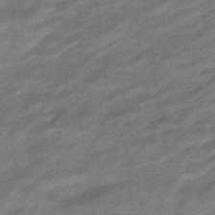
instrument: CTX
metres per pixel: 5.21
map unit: HNhu
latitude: -46.6707
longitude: 90.9920
